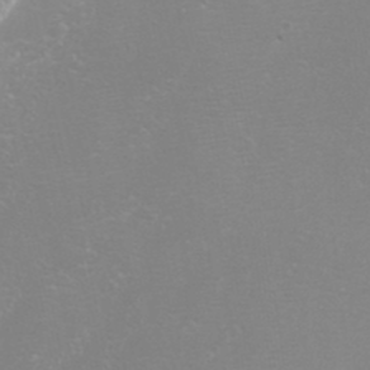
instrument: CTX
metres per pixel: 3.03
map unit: Htu
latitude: -5.6155
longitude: -72.7436
